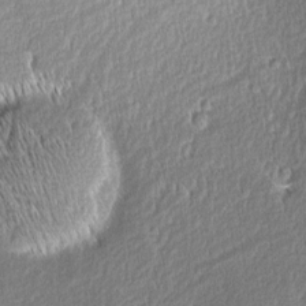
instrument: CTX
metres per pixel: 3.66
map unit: Aa
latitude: 8.3090
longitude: -132.7057
